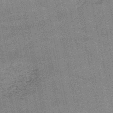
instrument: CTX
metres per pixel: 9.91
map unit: HNb
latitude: -52.1794
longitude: -42.3089
